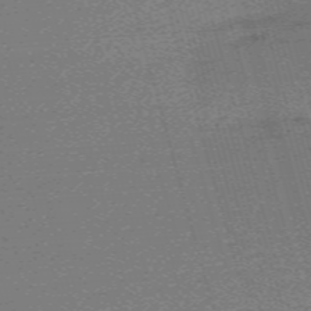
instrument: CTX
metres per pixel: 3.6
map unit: eHh
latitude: -61.4832
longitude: 51.8422
